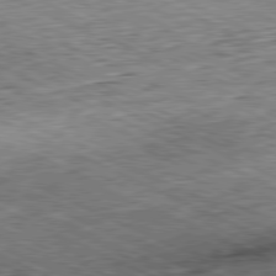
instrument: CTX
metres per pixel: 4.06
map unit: Hpe
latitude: -81.3132
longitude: 11.3132
